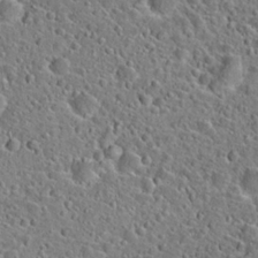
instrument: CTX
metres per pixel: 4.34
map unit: Hto
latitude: 23.5560
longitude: -46.0633
